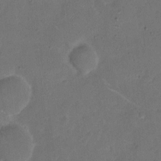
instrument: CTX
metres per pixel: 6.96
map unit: Hto
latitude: 5.1025
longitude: -61.5182
